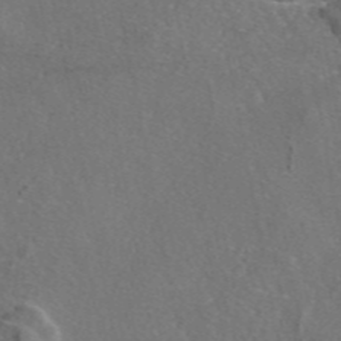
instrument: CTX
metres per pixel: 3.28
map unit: eAb
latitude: 47.0837
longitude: 110.4818
